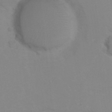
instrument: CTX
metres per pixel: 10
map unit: Hto
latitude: 7.5749
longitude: -34.8569
